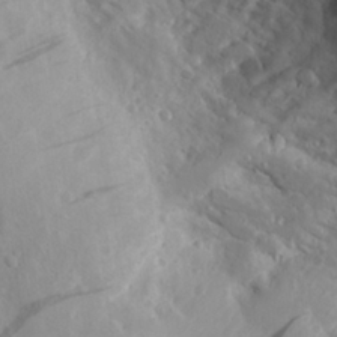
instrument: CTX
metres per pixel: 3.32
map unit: Aa
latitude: 23.7072
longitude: -127.2159
